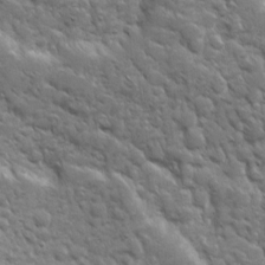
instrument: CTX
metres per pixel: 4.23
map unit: Ave
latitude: 10.5168
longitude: -103.5182
